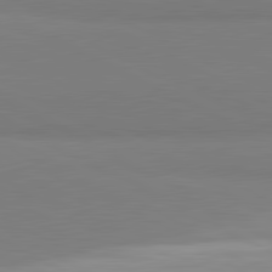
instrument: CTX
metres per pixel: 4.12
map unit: lApd
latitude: 81.6316
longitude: 159.0486
